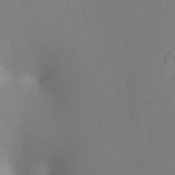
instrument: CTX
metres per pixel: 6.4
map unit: Ht
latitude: -1.4266
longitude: -16.3845
